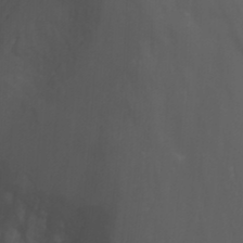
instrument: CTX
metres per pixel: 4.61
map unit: Nhu
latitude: -1.1620
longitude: -78.2334
